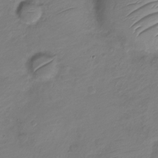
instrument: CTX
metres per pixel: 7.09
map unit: Nve
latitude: -19.1620
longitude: 106.8030
